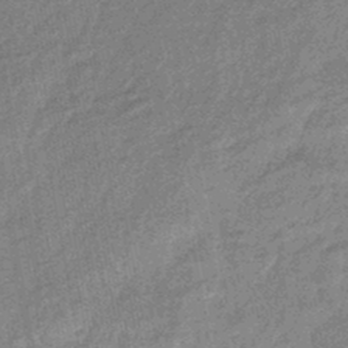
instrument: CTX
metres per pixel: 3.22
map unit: eHb
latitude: -44.6519
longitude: 88.5951
